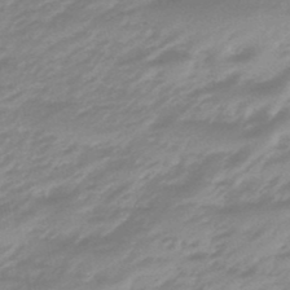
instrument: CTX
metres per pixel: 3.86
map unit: eHb
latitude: -48.0472
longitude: 84.9352
